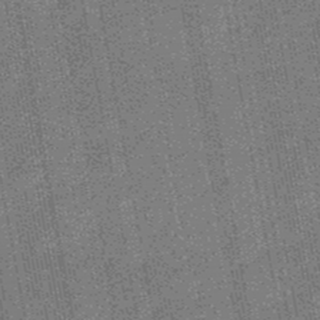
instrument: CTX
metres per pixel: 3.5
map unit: HNb
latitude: -48.5952
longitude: -38.7624
